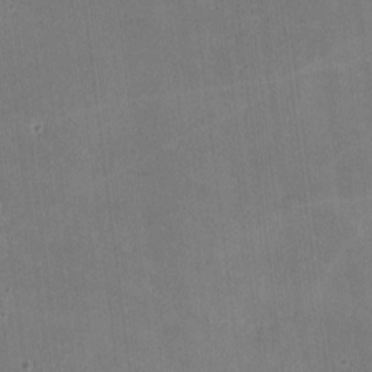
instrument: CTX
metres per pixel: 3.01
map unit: lHvf
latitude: -10.8408
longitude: -101.4804
